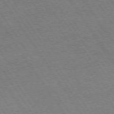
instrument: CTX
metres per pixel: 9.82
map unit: Hpe
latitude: 73.6505
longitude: -140.5545
